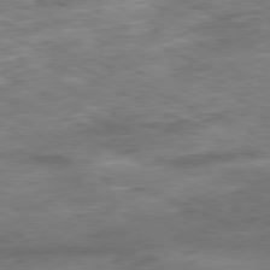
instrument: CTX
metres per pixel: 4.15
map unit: Ap
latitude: -81.0298
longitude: -90.3467
